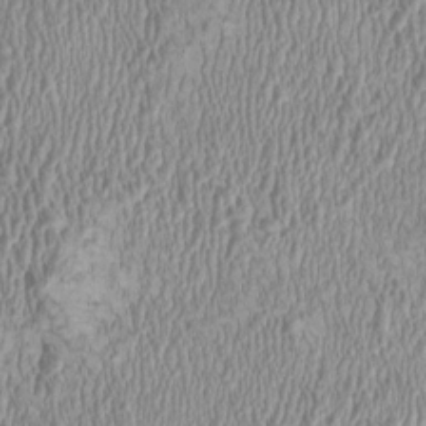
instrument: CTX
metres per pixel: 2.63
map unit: HNhu
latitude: -1.0298
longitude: 1.6344
